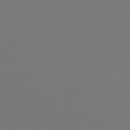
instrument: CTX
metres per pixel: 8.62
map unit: lHb
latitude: -47.7855
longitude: 61.8233
